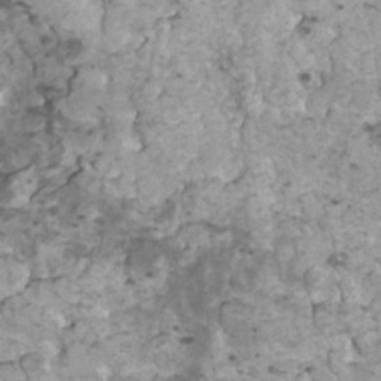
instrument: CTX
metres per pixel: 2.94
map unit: HNhu
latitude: 2.7057
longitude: 3.5021
